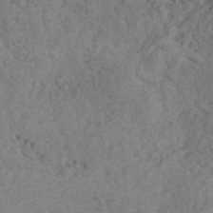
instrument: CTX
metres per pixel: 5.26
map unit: ANa
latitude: 41.5371
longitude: 53.3509
